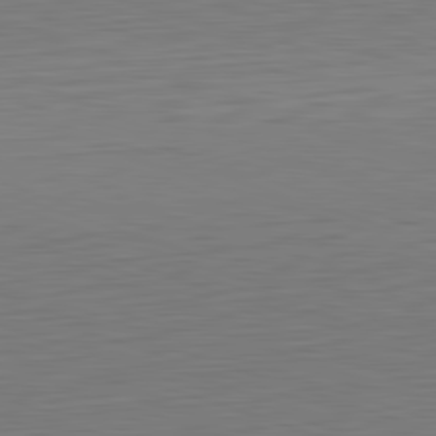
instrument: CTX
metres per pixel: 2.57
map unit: Hpe
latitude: -82.5385
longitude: 10.8597
